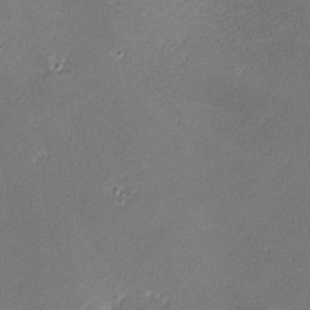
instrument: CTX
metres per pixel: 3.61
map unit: lHvf
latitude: -12.0094
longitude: -102.9891
